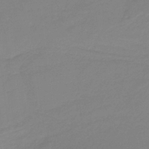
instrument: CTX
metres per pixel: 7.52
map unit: HNb
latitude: -36.7274
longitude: 54.9731
